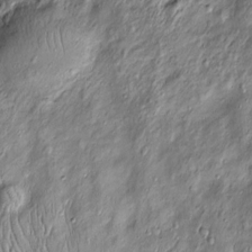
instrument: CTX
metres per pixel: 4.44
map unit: Htu
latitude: -4.7652
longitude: 159.3510
